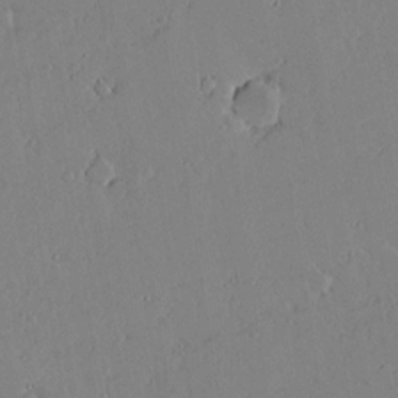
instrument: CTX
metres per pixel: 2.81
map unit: lAvf
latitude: 16.8380
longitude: -126.2523
